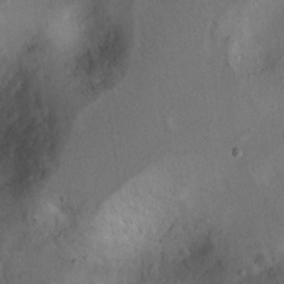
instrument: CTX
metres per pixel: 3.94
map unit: Ht
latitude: 9.7261
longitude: -31.8584
